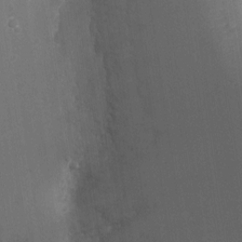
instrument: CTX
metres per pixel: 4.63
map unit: Ht
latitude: -6.1039
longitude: -29.4615
